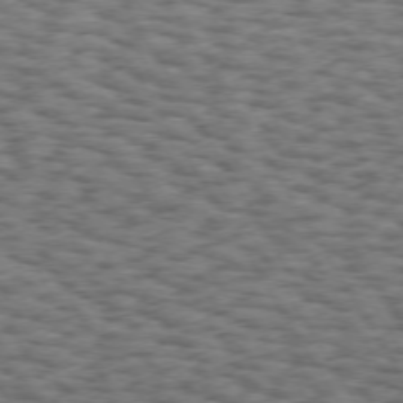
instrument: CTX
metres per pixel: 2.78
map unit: Hpe
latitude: 72.9514
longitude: -130.0822
